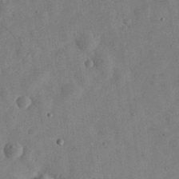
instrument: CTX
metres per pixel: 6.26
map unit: eHh
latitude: 30.2145
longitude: -75.7261
